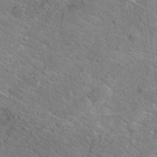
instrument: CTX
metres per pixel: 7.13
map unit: Hto
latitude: 18.3656
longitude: -38.1389
